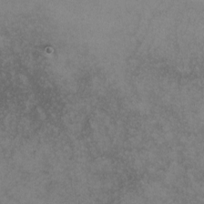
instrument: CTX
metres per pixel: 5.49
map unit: lHvf
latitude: -13.2187
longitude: -101.6505
